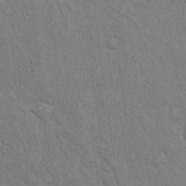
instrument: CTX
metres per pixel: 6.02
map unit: eHh
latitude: 16.4034
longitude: -62.9514
